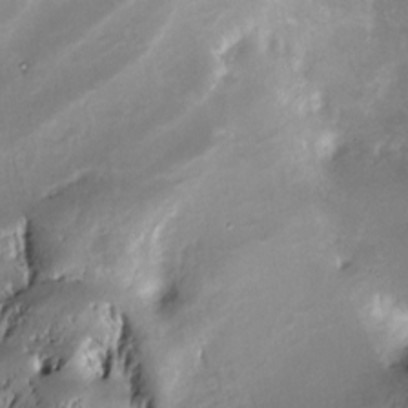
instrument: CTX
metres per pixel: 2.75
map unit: Nve
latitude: -25.1431
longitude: -108.7057
